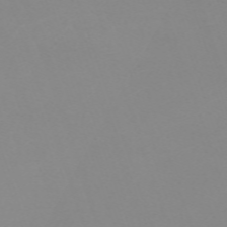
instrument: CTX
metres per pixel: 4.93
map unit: eHh
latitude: -63.5399
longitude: 49.1054
